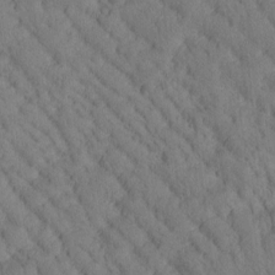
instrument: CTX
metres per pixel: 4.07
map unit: Htu
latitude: -0.2551
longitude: 173.8989
